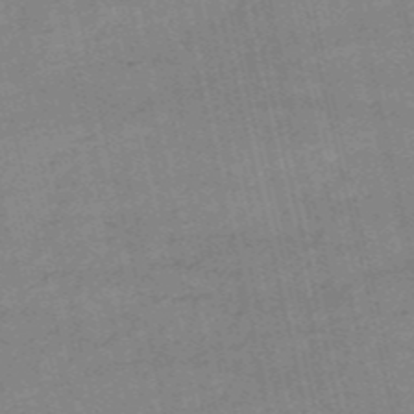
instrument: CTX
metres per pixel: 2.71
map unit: HNb
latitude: -53.2753
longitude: -40.8757
